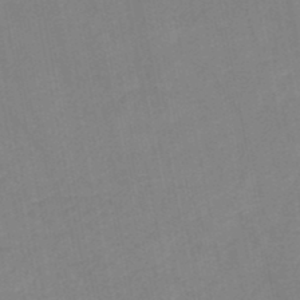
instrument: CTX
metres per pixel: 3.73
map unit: HNb
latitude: -48.1417
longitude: 56.6329
